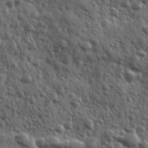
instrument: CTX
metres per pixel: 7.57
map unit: Ave
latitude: 11.1214
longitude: -103.0458
